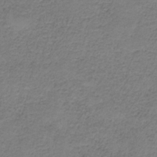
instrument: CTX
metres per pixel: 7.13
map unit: HNb
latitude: -35.5210
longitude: 53.2942
